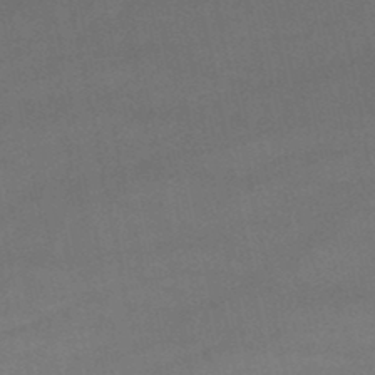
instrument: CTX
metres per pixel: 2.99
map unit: lHb
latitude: -47.6722
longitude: 62.5007
